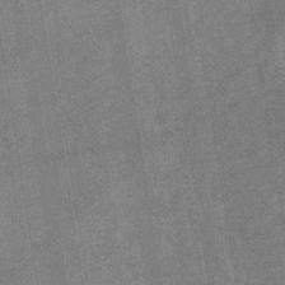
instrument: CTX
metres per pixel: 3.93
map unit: eHb
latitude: -38.4251
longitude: 80.8786
